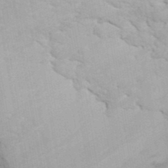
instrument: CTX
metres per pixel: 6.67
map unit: ANa
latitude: 41.8772
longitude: 53.6910
